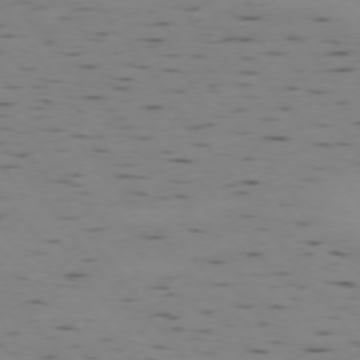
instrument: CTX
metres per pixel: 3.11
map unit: Hpe
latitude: -74.8975
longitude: 2.8596
